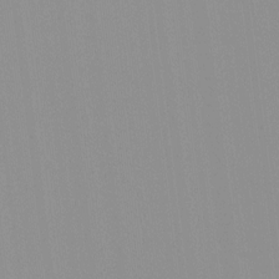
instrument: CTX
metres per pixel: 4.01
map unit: Hto
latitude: -8.5385
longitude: -42.2334
